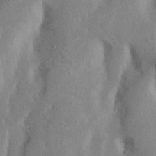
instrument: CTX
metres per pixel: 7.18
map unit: Nhu
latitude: 20.1578
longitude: -73.8395
